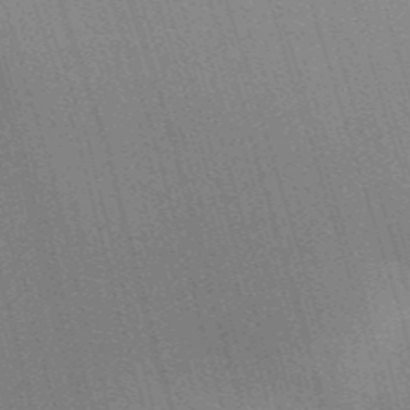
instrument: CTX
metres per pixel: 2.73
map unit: Aa
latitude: 32.5168
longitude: -143.1214
